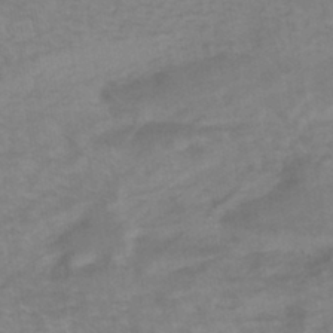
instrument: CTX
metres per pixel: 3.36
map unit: HNhu
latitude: -42.9730
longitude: 101.8611
